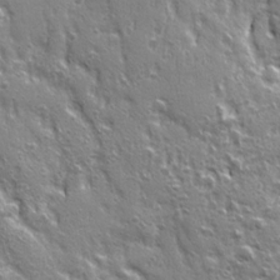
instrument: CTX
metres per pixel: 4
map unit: Ave
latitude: 22.1578
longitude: -134.8380
